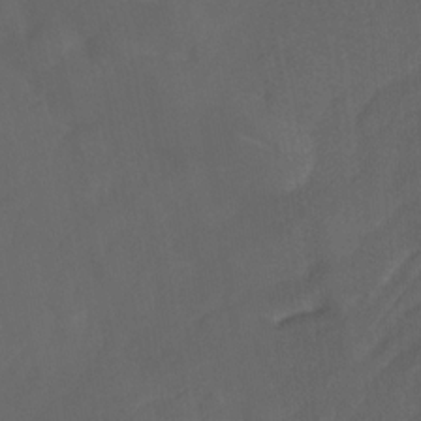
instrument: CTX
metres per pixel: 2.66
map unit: Ht
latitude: -14.3873
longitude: -57.9717
